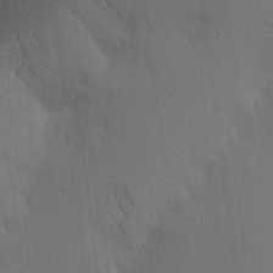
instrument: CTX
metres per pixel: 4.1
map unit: Aa
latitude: 15.3671
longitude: -147.7072
